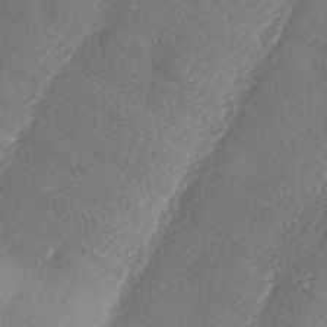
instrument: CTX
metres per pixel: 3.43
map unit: lAa
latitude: -4.6140
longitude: -129.5938
